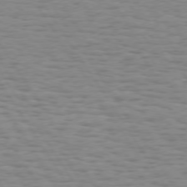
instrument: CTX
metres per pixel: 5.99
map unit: Hpe
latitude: 73.2915
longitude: -132.1200
